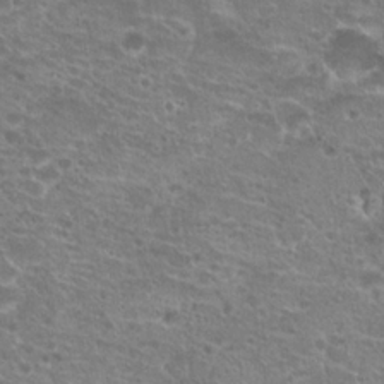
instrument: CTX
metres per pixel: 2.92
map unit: Hto
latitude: 21.1214
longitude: -41.2348
